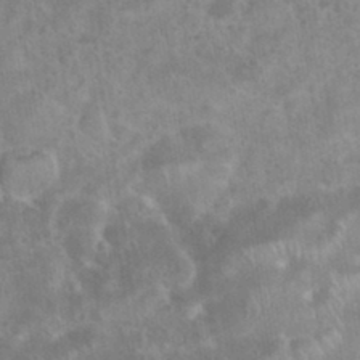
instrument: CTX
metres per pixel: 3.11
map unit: eHh
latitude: 35.9150
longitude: -62.3090
